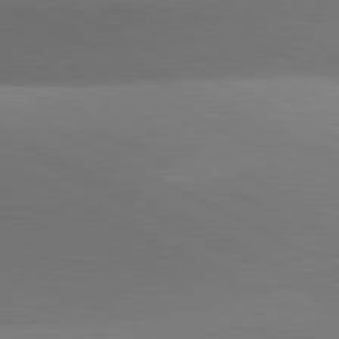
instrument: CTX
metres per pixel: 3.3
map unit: lApd
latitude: 81.2726
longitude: 134.9164
